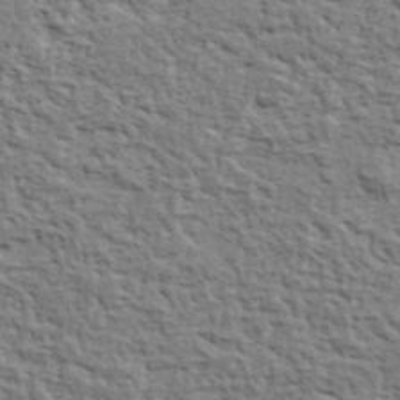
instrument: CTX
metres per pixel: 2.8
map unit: eHh
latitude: 37.5938
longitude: -82.1766
